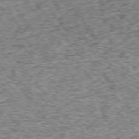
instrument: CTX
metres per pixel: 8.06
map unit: Ap
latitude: -75.1620
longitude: -86.8947
